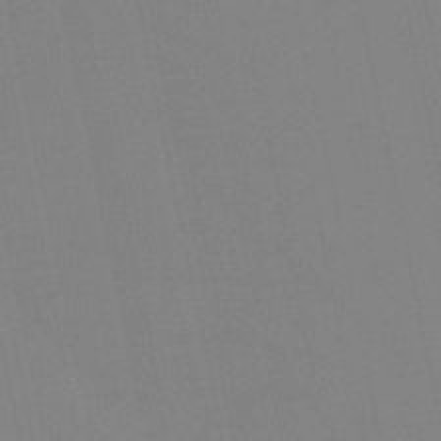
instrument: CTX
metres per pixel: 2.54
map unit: HNb
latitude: -52.5573
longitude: -47.4616
